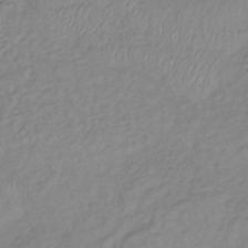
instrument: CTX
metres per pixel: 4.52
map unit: lHb
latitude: -36.8408
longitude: 69.7099
